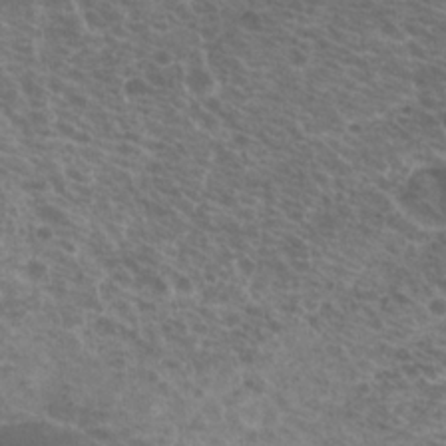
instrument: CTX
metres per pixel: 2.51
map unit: Hto
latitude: 19.9339
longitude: -32.0822
